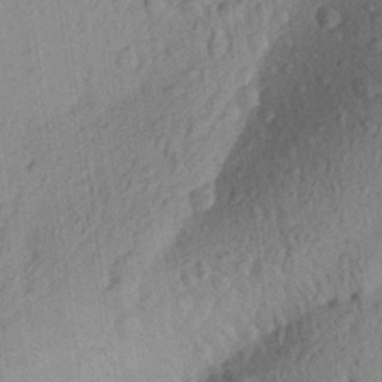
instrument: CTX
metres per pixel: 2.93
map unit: Aa
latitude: 25.2159
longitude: -145.3104
